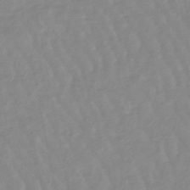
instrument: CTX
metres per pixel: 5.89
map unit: lHb
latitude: -48.0661
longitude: 77.6344
